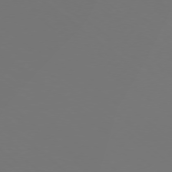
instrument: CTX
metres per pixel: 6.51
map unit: Ap
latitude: -77.6911
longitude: -98.9324
